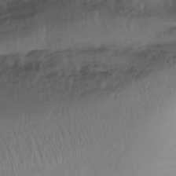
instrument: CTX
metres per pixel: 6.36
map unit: Ht
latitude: -15.1620
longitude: -44.9891
